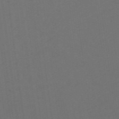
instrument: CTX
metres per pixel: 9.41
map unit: eHb
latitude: -49.8989
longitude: 83.9178
